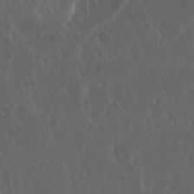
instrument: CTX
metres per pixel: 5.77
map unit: Nhu
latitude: 30.0444
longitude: -58.9892
